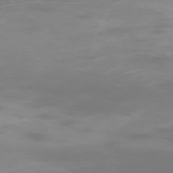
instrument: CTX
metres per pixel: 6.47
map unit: Hpe
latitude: -73.7288
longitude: 4.8408
